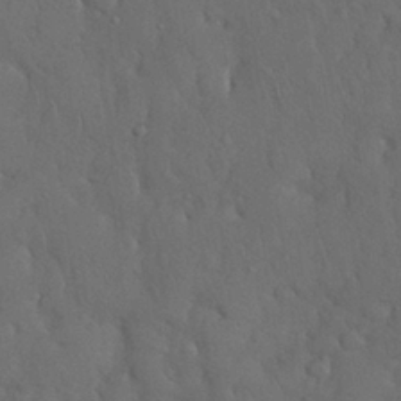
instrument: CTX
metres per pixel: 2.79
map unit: Nhu
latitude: 28.4790
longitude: -68.0255
